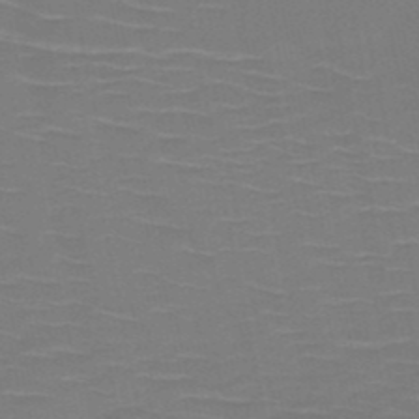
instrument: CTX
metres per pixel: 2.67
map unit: HNb
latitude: -50.8786
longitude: -47.0648
